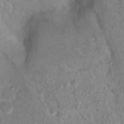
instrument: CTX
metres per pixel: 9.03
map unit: Nhu
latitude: 16.7624
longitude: -30.8758
